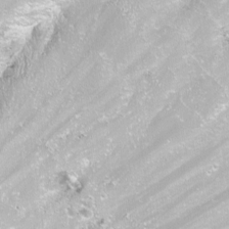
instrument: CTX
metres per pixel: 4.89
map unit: Nhu
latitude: -12.0283
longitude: -62.3279
